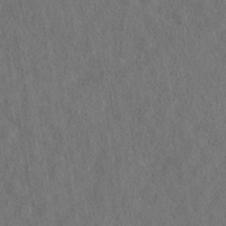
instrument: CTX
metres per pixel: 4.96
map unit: eAb
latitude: 43.9717
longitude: 109.1242
